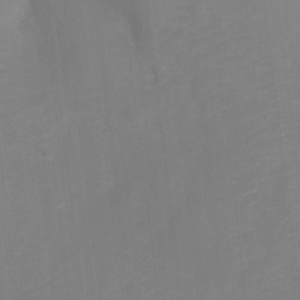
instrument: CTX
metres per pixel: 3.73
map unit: Ht
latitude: -3.7477
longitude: -28.1389
